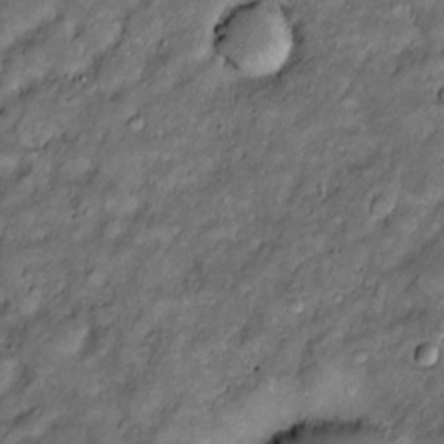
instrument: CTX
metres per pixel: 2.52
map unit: Htu
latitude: -6.8975
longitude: 159.4832
